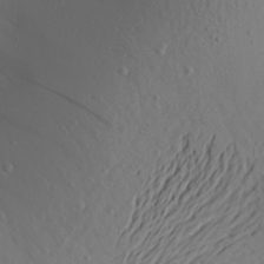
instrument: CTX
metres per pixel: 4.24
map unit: Aa
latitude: 21.8395
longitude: -145.7260
